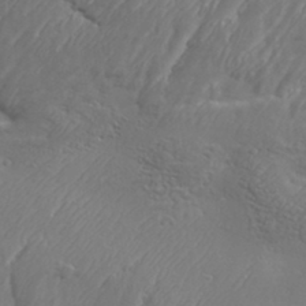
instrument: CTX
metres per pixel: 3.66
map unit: Aa
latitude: 33.6694
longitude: -134.4034
